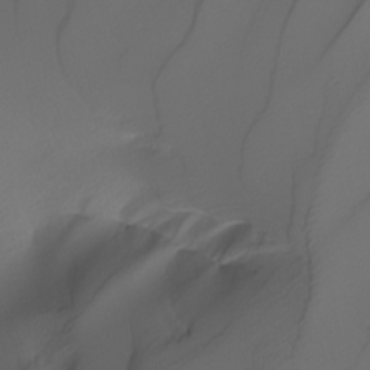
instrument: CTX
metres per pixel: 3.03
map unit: Nhu
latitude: -7.2565
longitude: -95.0081
